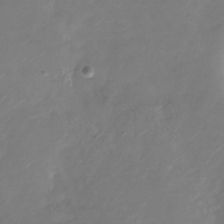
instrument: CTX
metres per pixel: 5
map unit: Nhu
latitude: -28.0472
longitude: -72.3657
